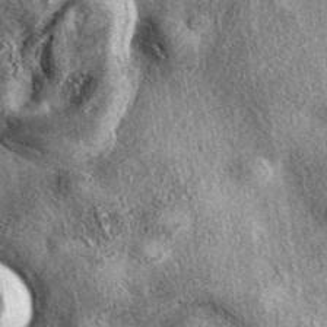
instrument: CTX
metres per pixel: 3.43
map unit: eAb
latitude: 39.5371
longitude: 108.0661
